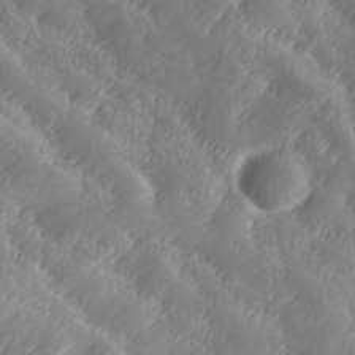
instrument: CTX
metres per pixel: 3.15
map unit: Hve
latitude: 32.1578
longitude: 149.5022
